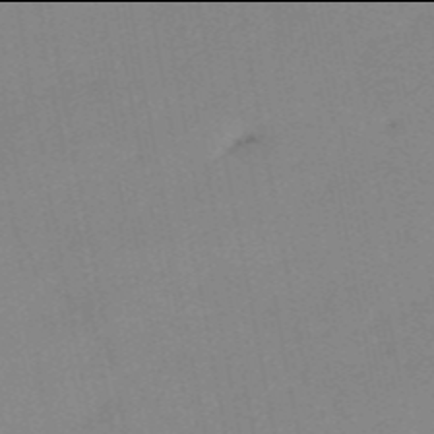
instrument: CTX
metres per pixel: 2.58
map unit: HNb
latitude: -54.0094
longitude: -48.4979
